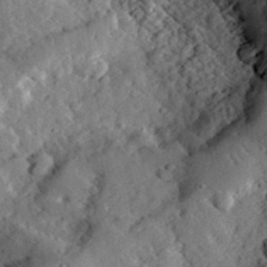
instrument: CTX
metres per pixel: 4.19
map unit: lHvf
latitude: 33.1592
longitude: -83.7827
